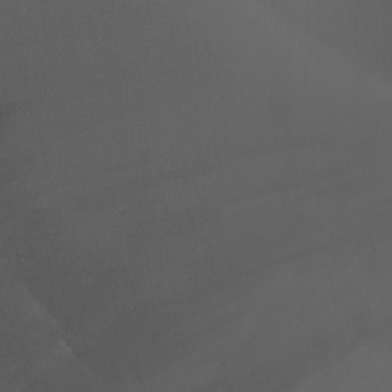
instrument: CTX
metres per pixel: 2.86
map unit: Ht
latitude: 1.4993
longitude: -22.0633
